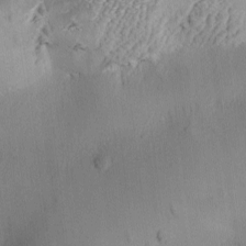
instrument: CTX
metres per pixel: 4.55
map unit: Ave
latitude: -9.9367
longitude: -122.1011
